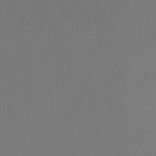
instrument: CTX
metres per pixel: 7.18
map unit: lHb
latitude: -34.4062
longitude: 64.4818
